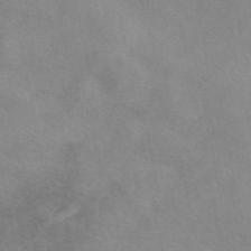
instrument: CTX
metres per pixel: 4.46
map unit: eAb
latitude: 48.3278
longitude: 122.9353
